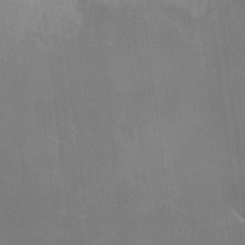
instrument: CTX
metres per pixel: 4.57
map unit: Nhu
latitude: -8.7841
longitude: -51.3859
